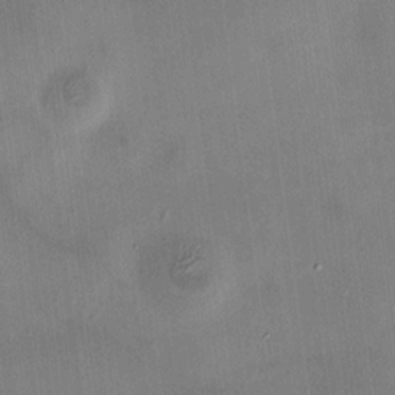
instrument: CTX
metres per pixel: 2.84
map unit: HNhu
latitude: 10.9703
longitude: 11.1620
